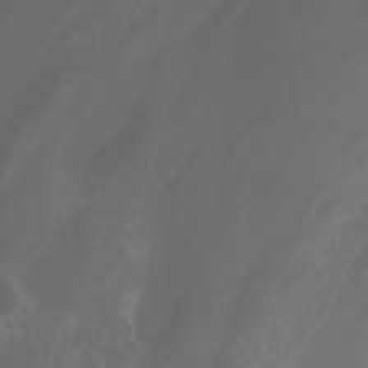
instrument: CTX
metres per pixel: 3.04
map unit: Nhu
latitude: -9.9367
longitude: -70.0822
